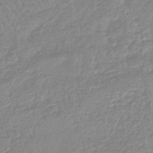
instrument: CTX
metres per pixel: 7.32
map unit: lHb
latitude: -44.0472
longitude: 78.6329
